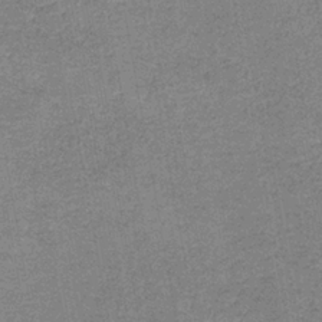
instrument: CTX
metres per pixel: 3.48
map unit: eAb
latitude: -36.3495
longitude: 52.1227
